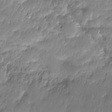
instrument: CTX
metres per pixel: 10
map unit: Nhe
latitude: -36.4440
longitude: -179.4049
